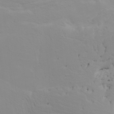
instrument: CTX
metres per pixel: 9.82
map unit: HNhu
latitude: 6.5546
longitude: 14.2173
